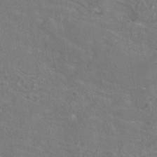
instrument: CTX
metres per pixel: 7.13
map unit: ANa
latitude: -37.2565
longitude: 95.4076
